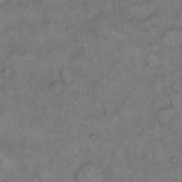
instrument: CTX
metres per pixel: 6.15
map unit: eHh
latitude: 13.5938
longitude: -64.8758
